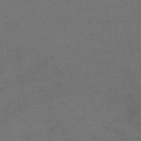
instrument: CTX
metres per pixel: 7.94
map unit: eHb
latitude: -33.3132
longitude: 68.0661
